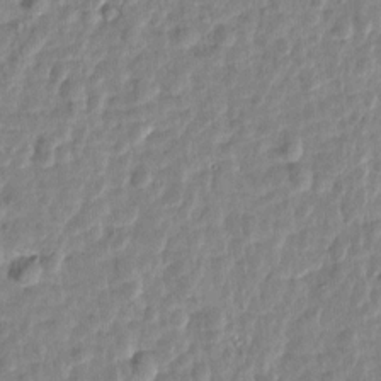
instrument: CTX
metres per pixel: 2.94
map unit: Htu
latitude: 1.7827
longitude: -179.5371
